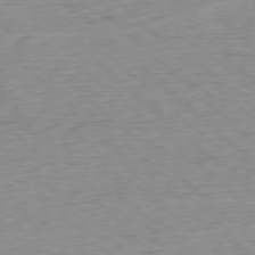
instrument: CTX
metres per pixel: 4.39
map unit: Ap
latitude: -77.5588
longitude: -78.9703
